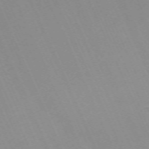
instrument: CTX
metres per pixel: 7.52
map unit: Nhu
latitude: -67.9556
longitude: 39.2376
